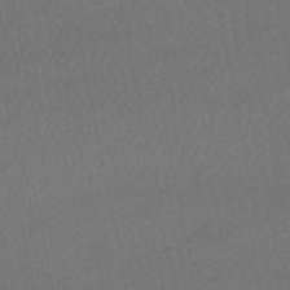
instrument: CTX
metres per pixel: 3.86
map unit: HNhu
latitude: -48.8786
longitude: 102.5952
